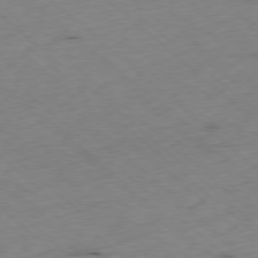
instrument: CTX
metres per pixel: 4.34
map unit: Ap
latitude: -78.1416
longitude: -60.1200
